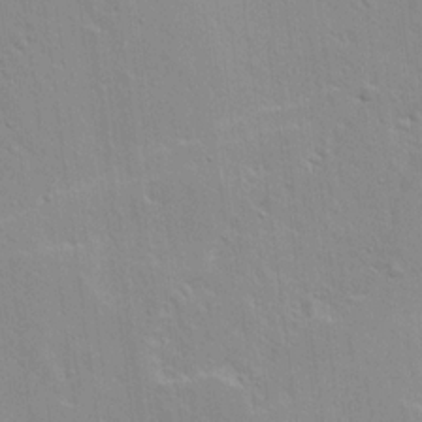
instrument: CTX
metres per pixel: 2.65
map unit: Ave
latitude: 13.1970
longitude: -134.4790
